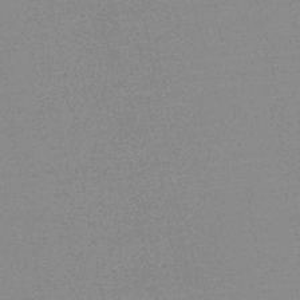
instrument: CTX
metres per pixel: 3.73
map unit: HNb
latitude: -44.9920
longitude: -39.9906
